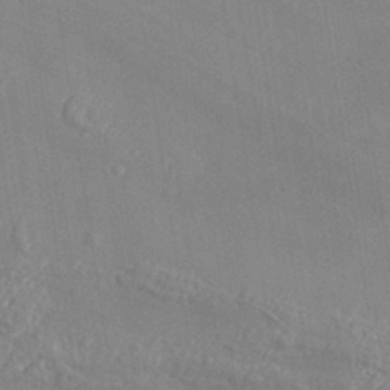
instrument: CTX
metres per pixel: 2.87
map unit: Aa
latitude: 33.6316
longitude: -134.1011
